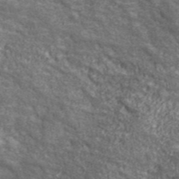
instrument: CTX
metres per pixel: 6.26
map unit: eHh
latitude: 43.8017
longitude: -89.0837
